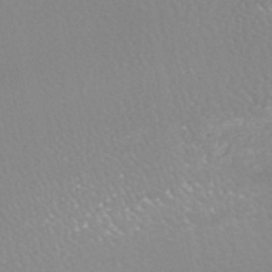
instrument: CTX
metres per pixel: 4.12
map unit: HNhu
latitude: -47.4832
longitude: 98.2361
